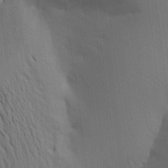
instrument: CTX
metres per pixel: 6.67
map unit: Aa
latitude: 15.5372
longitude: -147.7261
